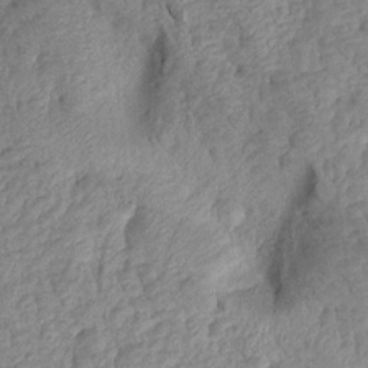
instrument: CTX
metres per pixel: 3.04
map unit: Aa
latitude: 15.7639
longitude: -146.4412
